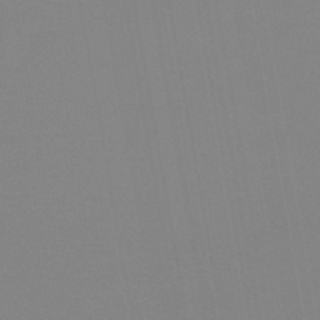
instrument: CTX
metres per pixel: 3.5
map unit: eHb
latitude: -50.3684
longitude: 73.8611
